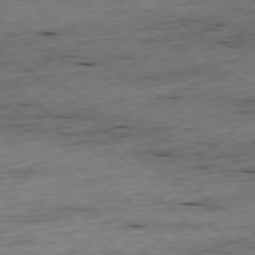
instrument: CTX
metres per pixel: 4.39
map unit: Ap
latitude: -78.5762
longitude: -91.4615
